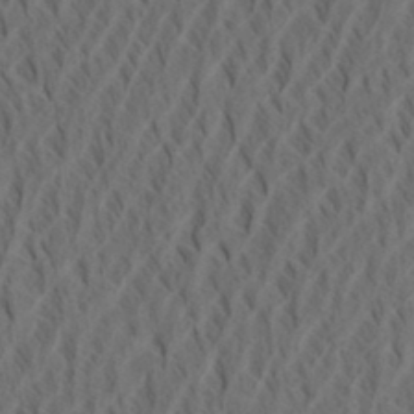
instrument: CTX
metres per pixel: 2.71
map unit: eHh
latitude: 34.7813
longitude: -137.6883
